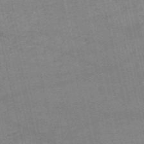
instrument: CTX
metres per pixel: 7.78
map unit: HNb
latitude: -53.3887
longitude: -40.8569
